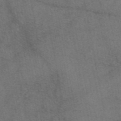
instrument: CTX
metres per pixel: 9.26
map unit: eAb
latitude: 46.6869
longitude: 107.6344
